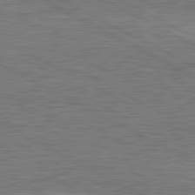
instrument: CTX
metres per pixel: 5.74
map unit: lApd
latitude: 80.8758
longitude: -171.8394
